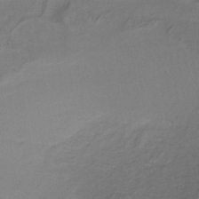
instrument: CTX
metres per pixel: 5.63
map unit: lHb
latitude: -38.0283
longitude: 61.1998
